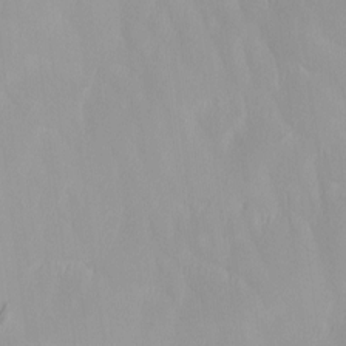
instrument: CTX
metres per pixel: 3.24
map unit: Ave
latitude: 12.9703
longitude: -105.6127
